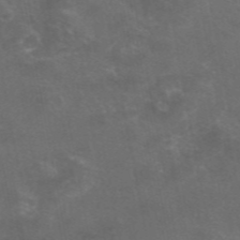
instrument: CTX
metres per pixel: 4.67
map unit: eAb
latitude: 47.1970
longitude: 124.5574
